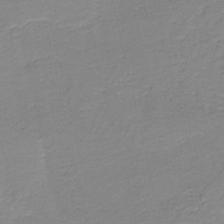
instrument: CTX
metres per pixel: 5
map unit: HNb
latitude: -41.4265
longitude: 50.3684
